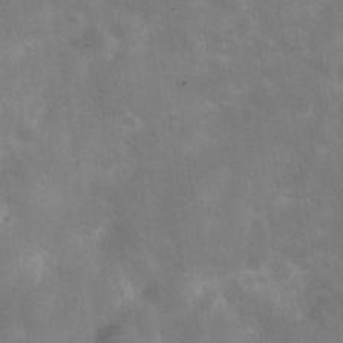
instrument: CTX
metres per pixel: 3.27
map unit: Hve
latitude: -31.0864
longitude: 93.6533
